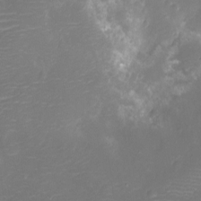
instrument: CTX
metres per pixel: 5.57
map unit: Ht
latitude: -11.0109
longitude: -23.3859
